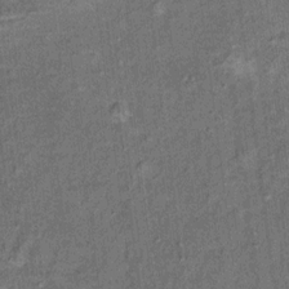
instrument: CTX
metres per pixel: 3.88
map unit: Ht
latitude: 11.1781
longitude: -39.3104
